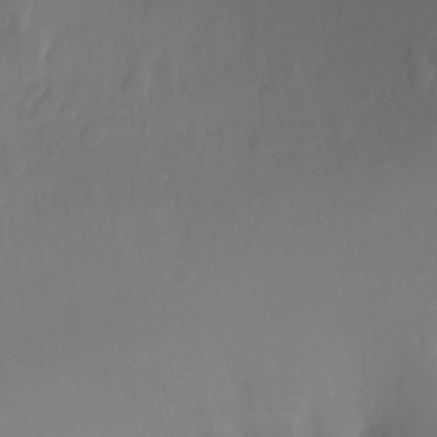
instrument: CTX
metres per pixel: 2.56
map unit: Ht
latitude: -11.0298
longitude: -35.4993
